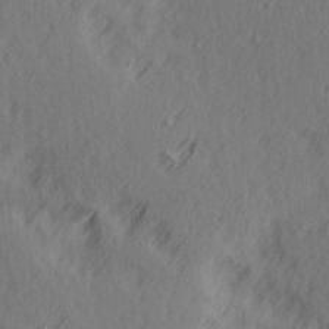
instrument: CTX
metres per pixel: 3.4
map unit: Ave
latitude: 14.1578
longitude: -106.1389
